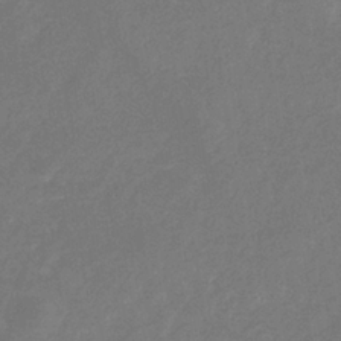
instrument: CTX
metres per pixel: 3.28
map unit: eHb
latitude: -34.7463
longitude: 75.1054
